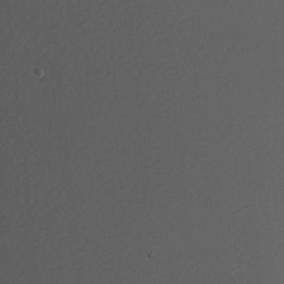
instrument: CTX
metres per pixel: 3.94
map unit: Nhu
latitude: -5.0486
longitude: -92.5168
